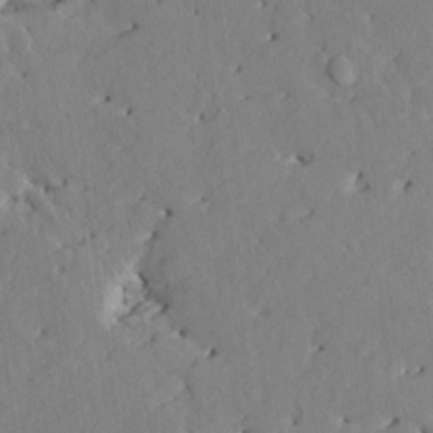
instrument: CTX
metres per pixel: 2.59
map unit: HNhu
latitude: 4.6679
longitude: -5.5560
